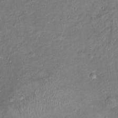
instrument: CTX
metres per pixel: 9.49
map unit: Ht
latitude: 14.5357
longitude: -41.0647
